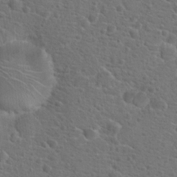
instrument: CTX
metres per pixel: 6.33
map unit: Hto
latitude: 19.4615
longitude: -42.4790
